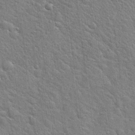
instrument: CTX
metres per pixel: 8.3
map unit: Hto
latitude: 20.2334
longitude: -52.3279
